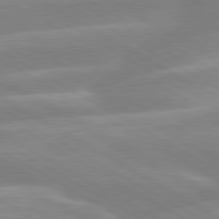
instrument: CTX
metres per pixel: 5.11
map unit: lApd
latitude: 80.0633
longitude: -134.1011
